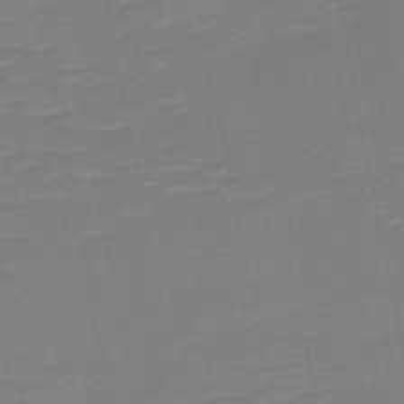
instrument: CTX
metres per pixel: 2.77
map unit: HNb
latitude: -50.5007
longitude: -45.7260
